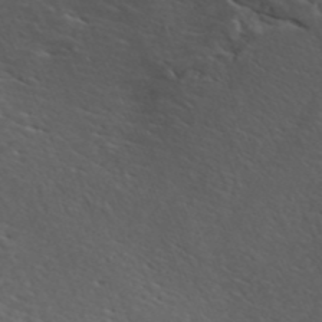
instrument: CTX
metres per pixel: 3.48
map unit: ANa
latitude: 41.8961
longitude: 34.1606
